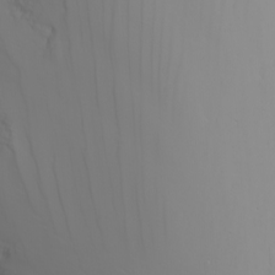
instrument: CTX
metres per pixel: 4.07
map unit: Nhu
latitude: -6.6896
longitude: -84.1011
